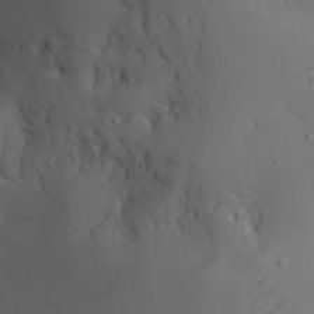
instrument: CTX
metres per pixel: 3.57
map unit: Aa
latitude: 24.2900
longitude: -126.9703
